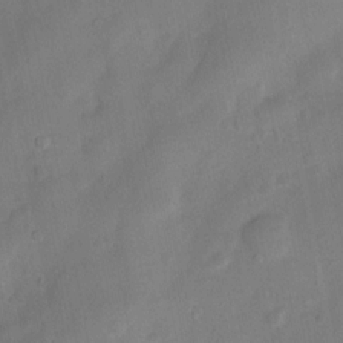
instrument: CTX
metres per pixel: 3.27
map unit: Nhu
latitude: 5.3104
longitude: -24.4790
